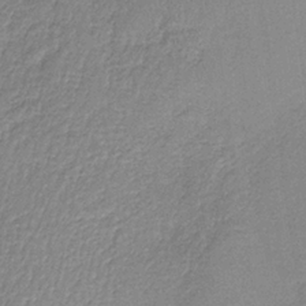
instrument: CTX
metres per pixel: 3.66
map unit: HNb
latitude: -34.1606
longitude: 63.3887
